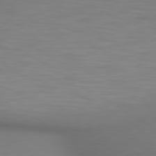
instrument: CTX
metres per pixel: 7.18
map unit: lApd
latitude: 80.1578
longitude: 120.1794
